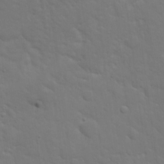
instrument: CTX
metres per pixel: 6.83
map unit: eHh
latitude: 19.4993
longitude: -63.0459
